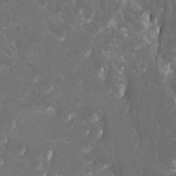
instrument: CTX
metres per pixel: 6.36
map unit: Htu
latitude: -11.8800
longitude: -71.8583
